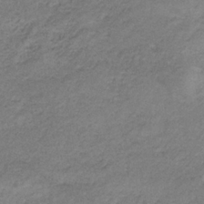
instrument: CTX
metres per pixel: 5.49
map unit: HNb
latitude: -33.6344
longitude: 61.8233
